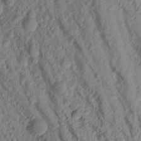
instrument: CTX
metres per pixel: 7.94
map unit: Aa
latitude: 17.3482
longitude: -146.7625
